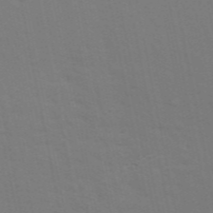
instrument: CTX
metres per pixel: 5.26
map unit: ANa
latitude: 49.0269
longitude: -76.8380
